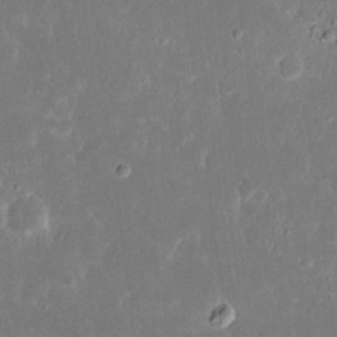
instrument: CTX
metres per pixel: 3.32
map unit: eHh
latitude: 16.4034
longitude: -72.7247
